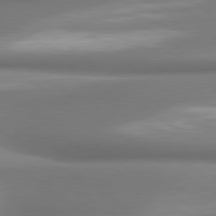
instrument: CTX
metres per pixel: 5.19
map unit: lApd
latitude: 80.1011
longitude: 179.7288
